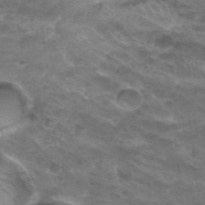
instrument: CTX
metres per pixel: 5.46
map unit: Hto
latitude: 32.5357
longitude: -46.4223
